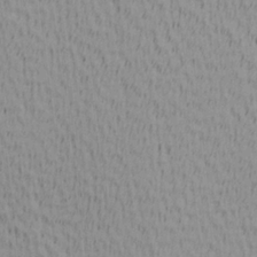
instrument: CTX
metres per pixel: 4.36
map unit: Hve
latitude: 1.5749
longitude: -124.6679
